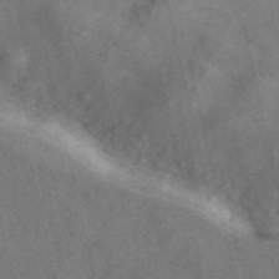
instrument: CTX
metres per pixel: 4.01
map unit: ANa
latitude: 43.9528
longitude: 29.2187
